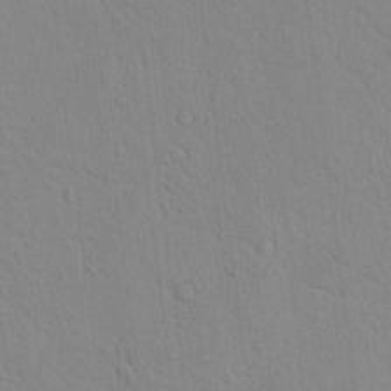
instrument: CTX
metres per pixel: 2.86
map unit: lAvf
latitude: 8.9325
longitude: 168.5384
